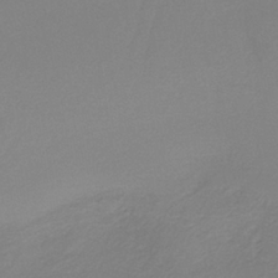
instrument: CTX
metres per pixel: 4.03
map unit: lHb
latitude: -34.8408
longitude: 66.4440
